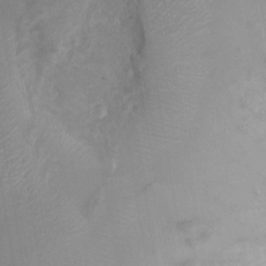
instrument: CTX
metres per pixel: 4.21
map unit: Nhu
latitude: 2.1955
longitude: -15.2159
